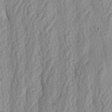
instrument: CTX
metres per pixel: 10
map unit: lAa
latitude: -5.4076
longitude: -129.6505
